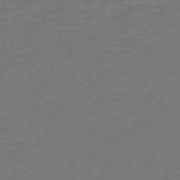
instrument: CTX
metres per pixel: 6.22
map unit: lHb
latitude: -42.4817
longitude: 53.9178
